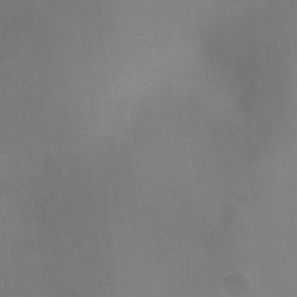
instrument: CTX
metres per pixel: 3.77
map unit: Ht
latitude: -8.8786
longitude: -28.3467
